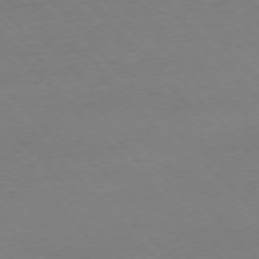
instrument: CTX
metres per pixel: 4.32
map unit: Ap
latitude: -76.5007
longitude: -80.6868
